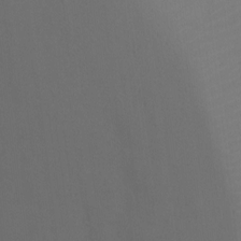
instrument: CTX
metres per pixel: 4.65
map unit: Ht
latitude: -4.3684
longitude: -25.7638
